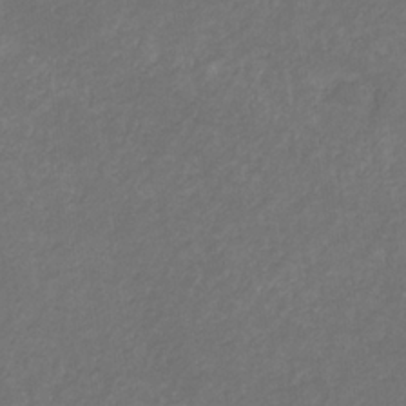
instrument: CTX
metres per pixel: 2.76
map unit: eHb
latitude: -32.1606
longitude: 70.1606
